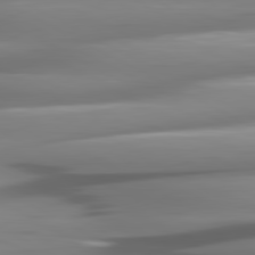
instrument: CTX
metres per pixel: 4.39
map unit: lApd
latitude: 81.0458
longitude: -144.7246
